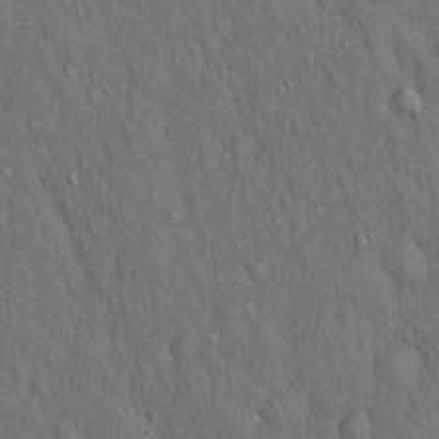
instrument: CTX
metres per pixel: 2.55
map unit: Hto
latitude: 15.5372
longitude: -57.9339
